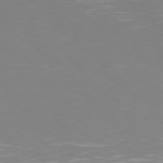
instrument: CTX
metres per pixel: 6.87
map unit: Hpe
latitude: 75.8394
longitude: -139.8772
